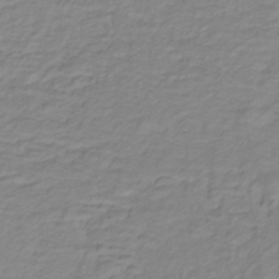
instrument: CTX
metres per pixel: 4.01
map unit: lHb
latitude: -31.8422
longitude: 65.7289
